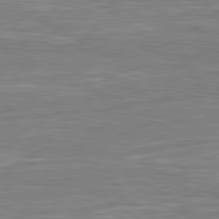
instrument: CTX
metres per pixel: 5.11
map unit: lApd
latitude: 80.7435
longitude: -172.5167
